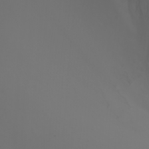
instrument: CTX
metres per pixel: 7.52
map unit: Nhu
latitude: -7.3320
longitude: -84.7813
